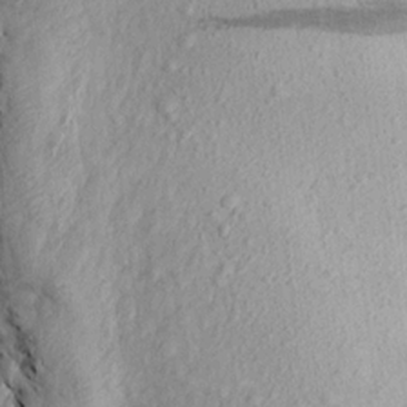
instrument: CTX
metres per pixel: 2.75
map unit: Aa
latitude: 15.7828
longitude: -144.1200
